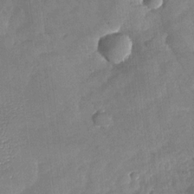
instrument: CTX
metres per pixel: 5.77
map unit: Nhu
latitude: -26.9541
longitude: -57.7071
